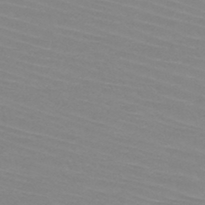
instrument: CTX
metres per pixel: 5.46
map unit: HNb
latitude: -45.4454
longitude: -42.4412
